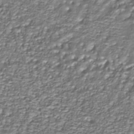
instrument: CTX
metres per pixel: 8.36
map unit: Nhu
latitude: -38.6897
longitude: -82.8002
